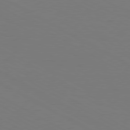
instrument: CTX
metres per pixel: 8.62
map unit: Hpe
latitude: 78.8002
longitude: -119.7260
